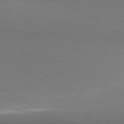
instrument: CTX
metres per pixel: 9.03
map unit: lApd
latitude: 80.9325
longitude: 155.6155
